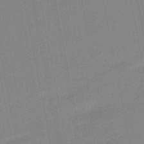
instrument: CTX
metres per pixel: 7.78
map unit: lHb
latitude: -49.1620
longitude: 80.2173
